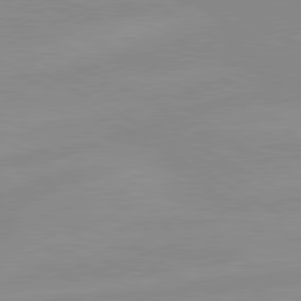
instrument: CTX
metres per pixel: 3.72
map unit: lApd
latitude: 80.2900
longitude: -176.3089
